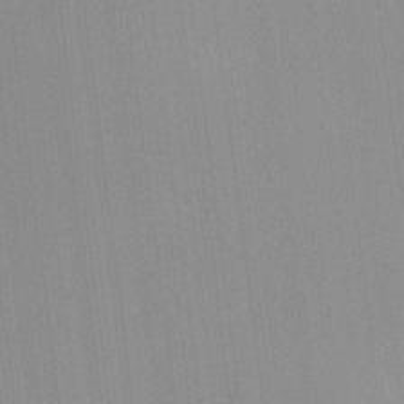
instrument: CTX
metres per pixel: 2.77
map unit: lHvf
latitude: -12.8975
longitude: -103.3670
